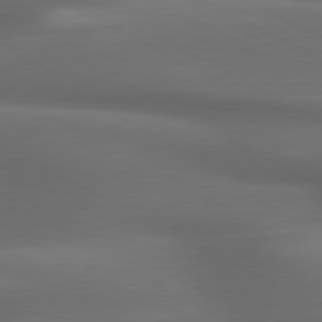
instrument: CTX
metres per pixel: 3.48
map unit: lApd
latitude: 79.6694
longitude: -119.3292
